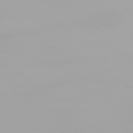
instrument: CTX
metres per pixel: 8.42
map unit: Ap
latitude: -79.0108
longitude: -96.1011
